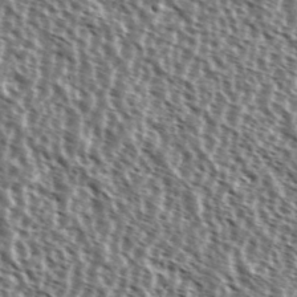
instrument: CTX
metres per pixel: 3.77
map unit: Ave
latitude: 37.4427
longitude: -112.2144
